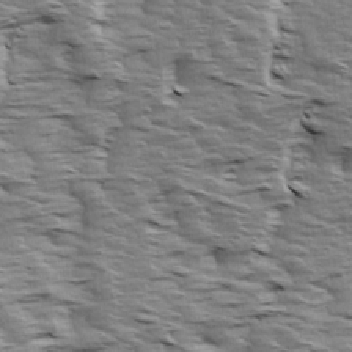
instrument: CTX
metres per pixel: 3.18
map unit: Ave
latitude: 14.3090
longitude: -104.4034
